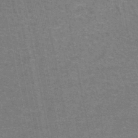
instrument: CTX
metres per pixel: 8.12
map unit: lHb
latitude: -43.7477
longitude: 55.1242
